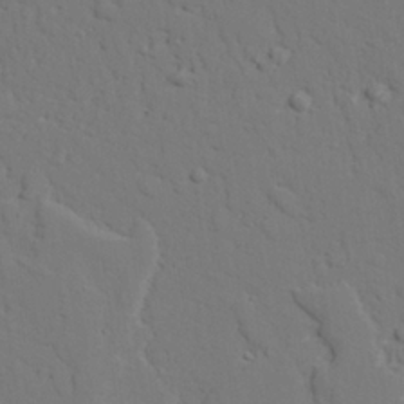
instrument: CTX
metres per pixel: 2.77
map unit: lAvf
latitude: 27.1214
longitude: -109.9528
